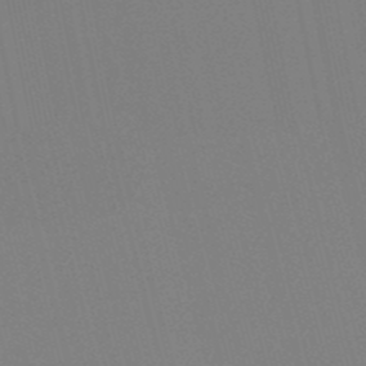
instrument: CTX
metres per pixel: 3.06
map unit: eHb
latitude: -50.3495
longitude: 75.2376
